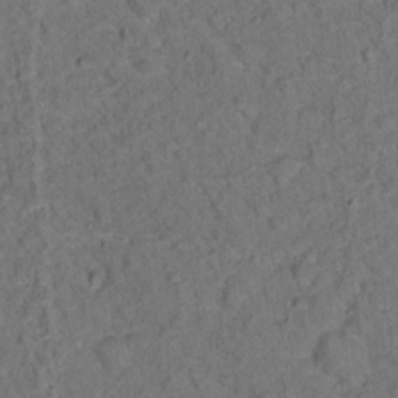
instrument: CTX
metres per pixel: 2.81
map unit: Ht
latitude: 15.1781
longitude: -37.6316
